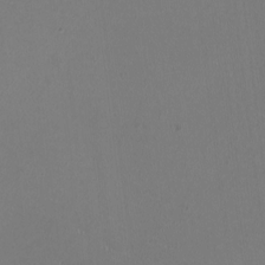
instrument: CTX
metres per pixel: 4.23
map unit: HNhu
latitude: -2.0472
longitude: -0.9891
